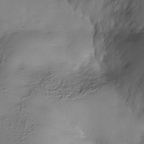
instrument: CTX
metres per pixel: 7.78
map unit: Nhe
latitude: -34.8408
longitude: -143.8395
